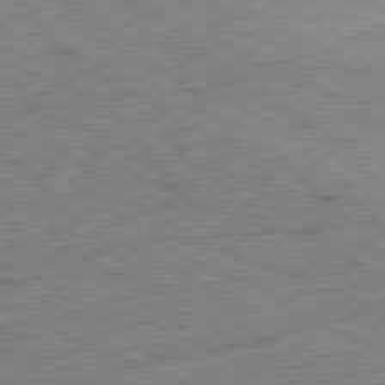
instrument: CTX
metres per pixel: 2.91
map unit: Ap
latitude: -80.7086
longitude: -73.0648
